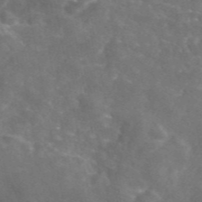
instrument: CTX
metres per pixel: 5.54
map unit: eAb
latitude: 46.3279
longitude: 120.0094
